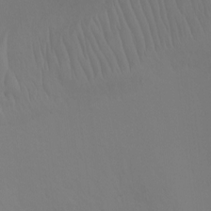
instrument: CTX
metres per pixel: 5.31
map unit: Ht
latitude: -7.6155
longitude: -32.2523
